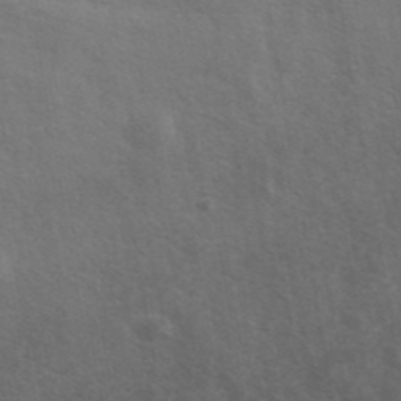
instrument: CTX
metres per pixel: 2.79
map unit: ANa
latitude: 43.0647
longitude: 29.3132
